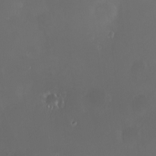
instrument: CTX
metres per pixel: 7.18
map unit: HNhu
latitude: 8.2523
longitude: 10.7841
